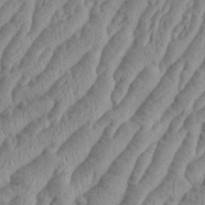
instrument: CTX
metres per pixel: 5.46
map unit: eHh
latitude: 36.4601
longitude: -137.4616
